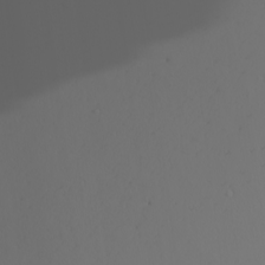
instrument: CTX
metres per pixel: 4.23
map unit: Nhu
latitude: -6.1605
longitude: -93.5182
